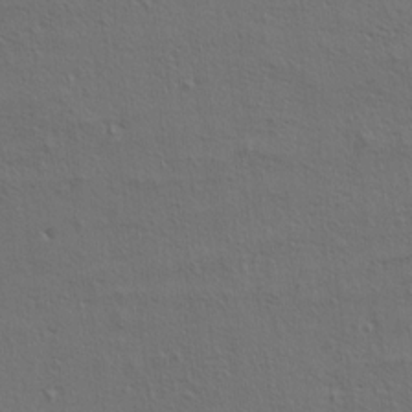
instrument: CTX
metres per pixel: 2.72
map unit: lAa
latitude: 4.5735
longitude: -113.0080
